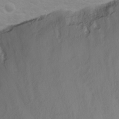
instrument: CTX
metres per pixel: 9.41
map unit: Nhu
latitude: 23.7261
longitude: -63.3104
